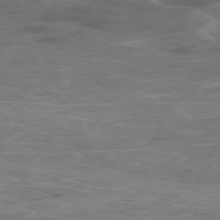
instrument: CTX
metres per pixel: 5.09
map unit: Ap
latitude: -76.0094
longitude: -68.6680
